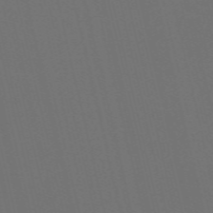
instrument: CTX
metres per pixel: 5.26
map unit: Nve
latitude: -59.7666
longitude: 61.0298
